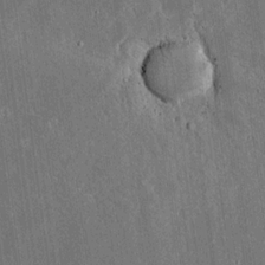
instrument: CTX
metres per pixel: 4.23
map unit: lAvf
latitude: 15.7072
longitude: -128.8569
